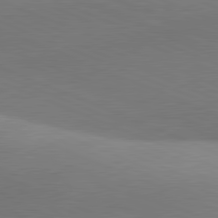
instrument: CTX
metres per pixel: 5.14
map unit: lApd
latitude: 81.4237
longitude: 135.7100
